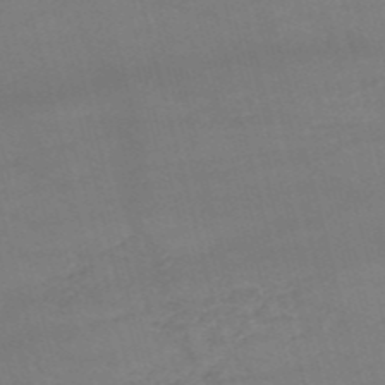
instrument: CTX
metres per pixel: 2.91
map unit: HNb
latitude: -52.9730
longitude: -37.4805
